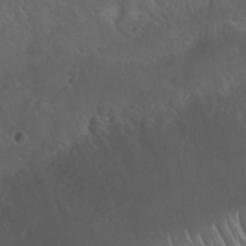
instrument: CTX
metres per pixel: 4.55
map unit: Nhu
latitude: 23.4615
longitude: -62.4601
